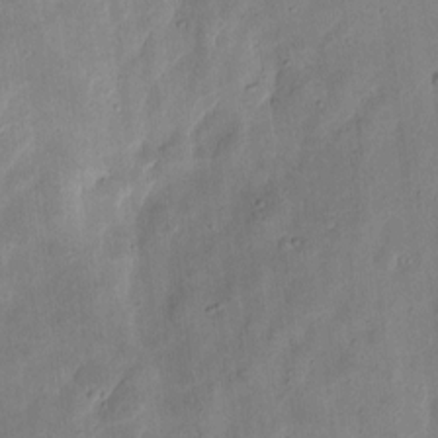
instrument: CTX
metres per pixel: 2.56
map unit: eHh
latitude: 8.3656
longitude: -72.1956
